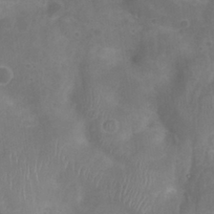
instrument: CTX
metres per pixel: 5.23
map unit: Nhu
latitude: 29.5560
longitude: -51.2914
